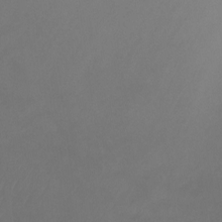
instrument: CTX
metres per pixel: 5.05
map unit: Ht
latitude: 0.8758
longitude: -20.6680
